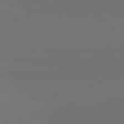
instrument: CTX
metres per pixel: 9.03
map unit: lApd
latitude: 81.3671
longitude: 153.5021
